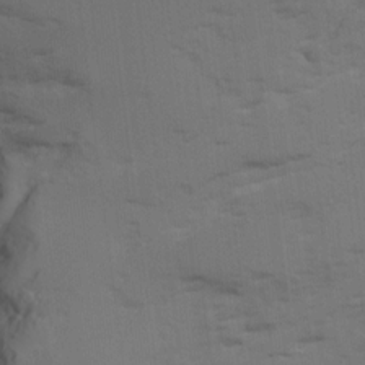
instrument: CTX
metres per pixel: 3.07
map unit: Ave
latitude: 17.0458
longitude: -129.1592
